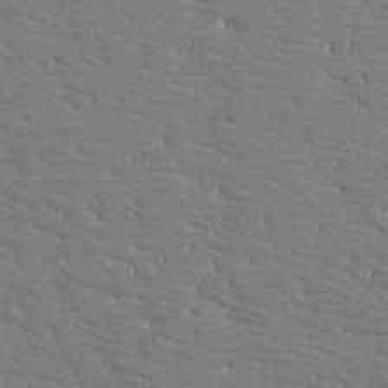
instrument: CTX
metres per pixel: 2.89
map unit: Aa
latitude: 19.6127
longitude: -141.5938
